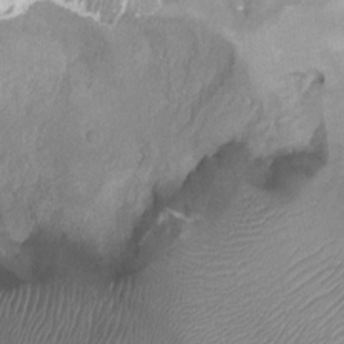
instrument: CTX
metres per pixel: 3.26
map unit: Ht
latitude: -1.4833
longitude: -19.9717
